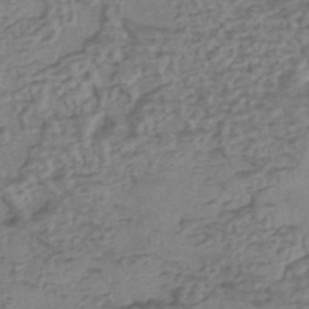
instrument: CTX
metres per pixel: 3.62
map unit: eHh
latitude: -42.1227
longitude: 119.3510
